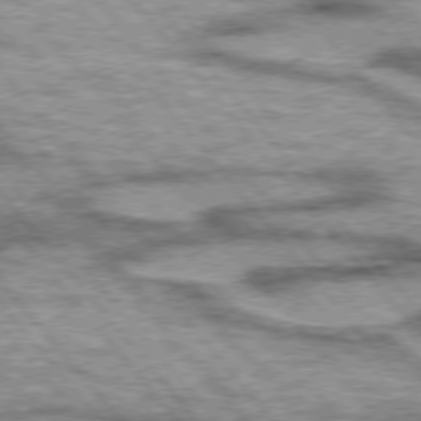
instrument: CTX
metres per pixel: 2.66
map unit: lApd
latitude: 75.3671
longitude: -49.4237
